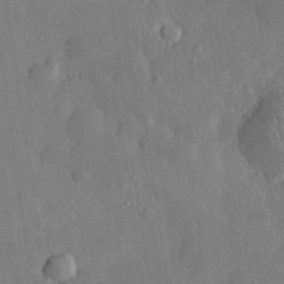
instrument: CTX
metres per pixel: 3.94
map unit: eHh
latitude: 29.9717
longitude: -78.1011
